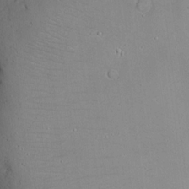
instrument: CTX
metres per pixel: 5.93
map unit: eHh
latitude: 15.7639
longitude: -70.8191
